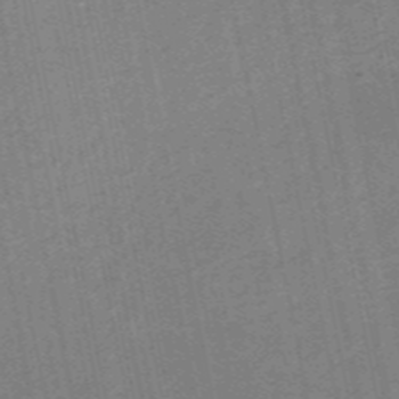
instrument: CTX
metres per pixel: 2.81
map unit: HNb
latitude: -54.5007
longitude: -45.3104
